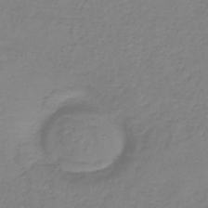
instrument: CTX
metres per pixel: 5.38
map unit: lHb
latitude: -41.1998
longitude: 61.0675
